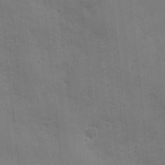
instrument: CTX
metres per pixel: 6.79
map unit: Ave
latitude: -7.4832
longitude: -120.5735
